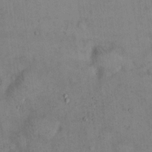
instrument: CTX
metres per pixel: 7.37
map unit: Hto
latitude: 13.8017
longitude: -60.2900
